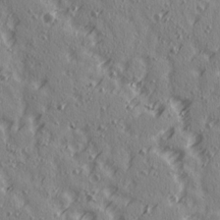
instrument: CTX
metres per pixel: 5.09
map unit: Ave
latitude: 14.9703
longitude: -105.5371
